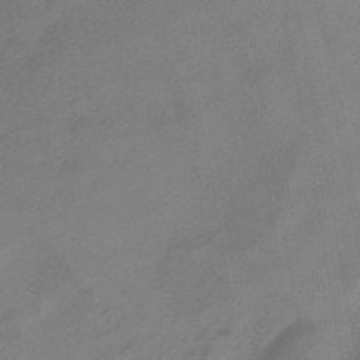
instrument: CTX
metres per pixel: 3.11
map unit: lHb
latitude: -43.8611
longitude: 75.4833
